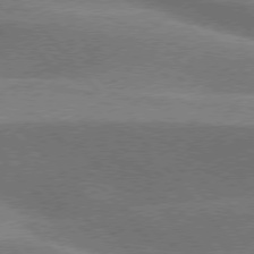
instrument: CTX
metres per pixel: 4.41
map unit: lApd
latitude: 76.2900
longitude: -61.8772
